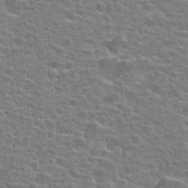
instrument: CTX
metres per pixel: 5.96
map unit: Hto
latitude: 24.2711
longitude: -47.9528
